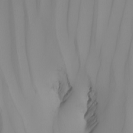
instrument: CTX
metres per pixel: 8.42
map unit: Nhu
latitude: -5.4643
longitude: -93.8583
